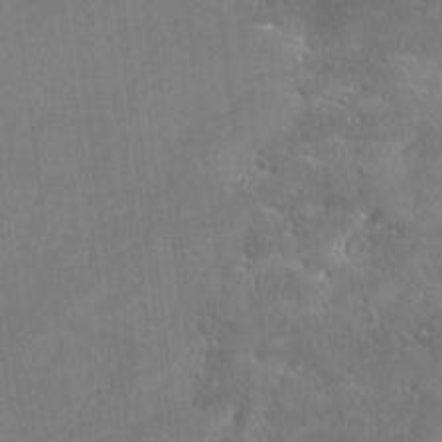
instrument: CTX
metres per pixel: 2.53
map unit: Ave
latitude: 17.5560
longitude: -136.9703
